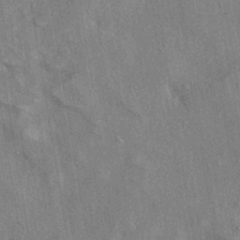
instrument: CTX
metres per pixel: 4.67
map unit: eHh
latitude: -40.8408
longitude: 120.6140
